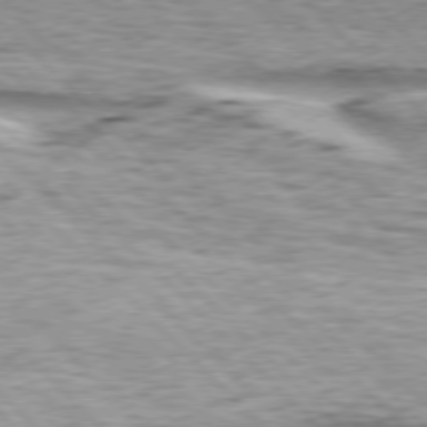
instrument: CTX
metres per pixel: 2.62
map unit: lApd
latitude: 76.6112
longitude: -79.1026
